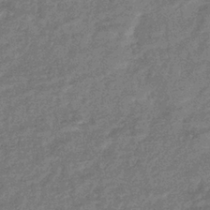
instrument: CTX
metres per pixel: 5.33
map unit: eHb
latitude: -35.7855
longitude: 82.2361
